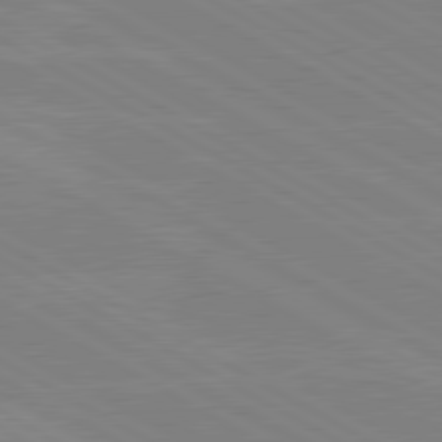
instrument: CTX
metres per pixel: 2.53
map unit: lApd
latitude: 80.3089
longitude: -126.9892
